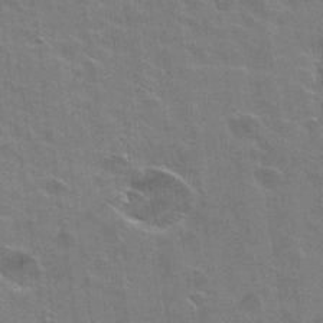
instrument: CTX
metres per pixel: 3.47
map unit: Hto
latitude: 26.3845
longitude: -43.2537
